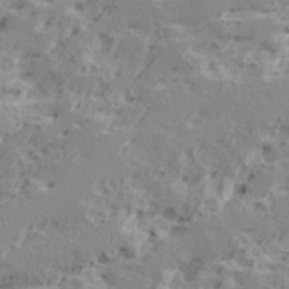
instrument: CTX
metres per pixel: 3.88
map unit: Ave
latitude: 15.9151
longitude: -137.8206
